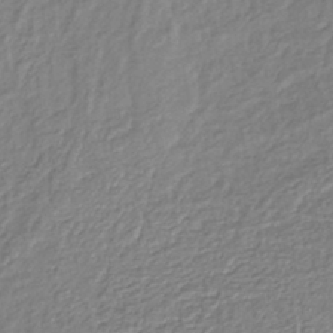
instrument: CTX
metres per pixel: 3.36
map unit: lHb
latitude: -40.5385
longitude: 70.5763
